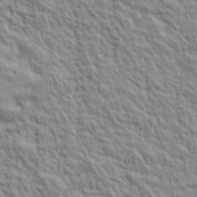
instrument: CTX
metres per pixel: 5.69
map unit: lHvf
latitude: 38.9703
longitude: -89.6127
